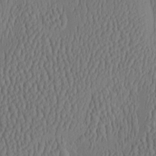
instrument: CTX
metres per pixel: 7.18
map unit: HNhu
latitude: -3.3320
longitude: 13.2565
